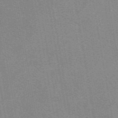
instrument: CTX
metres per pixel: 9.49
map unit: eAb
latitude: 50.0444
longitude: 105.6344
